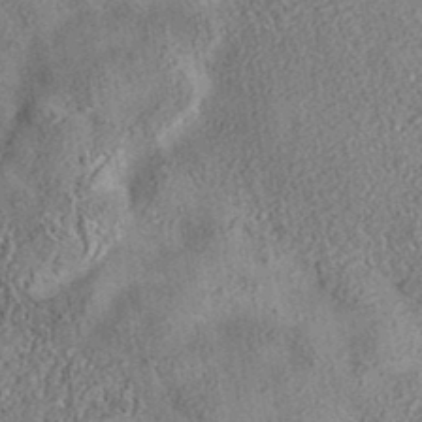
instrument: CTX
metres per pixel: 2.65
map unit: eAb
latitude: 35.6505
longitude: 110.7085
